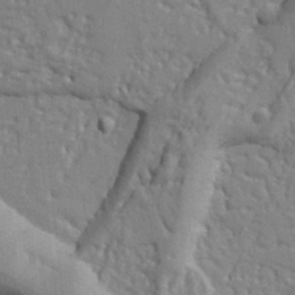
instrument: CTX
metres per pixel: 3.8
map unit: Ht
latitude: 9.1403
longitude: -76.8947
